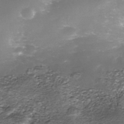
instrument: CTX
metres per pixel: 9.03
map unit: Nhe
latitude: -39.2754
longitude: -116.3467
